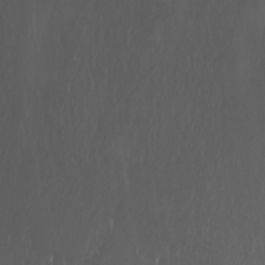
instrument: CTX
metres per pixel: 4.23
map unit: Nhu
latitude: -8.3117
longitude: -84.3845
